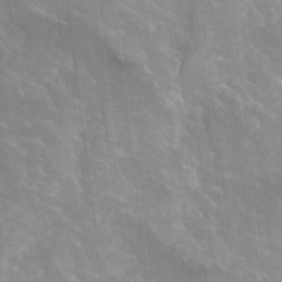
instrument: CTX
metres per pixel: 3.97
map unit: Hto
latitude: 22.8758
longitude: -42.2712
